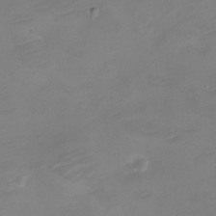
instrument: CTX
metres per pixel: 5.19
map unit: eHh
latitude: -5.2376
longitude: -78.6491
